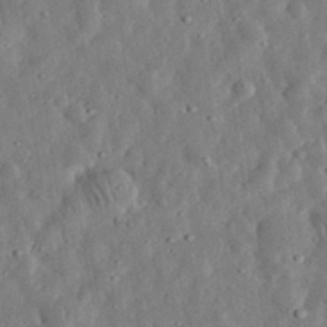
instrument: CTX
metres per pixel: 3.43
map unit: eHh
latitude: 33.0647
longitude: -75.4049
